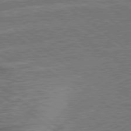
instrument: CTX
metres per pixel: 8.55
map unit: lApd
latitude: 79.2537
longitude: 173.9745
